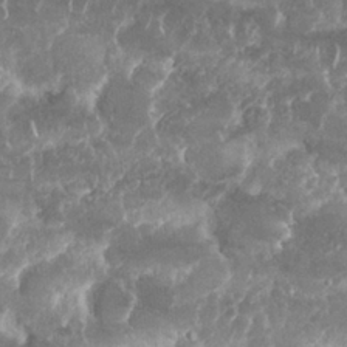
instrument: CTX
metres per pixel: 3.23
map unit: Nhu
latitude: 25.6882
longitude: -61.0080
